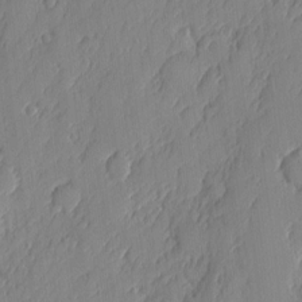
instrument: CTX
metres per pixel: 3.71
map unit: eHh
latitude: 4.5924
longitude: -76.2144
